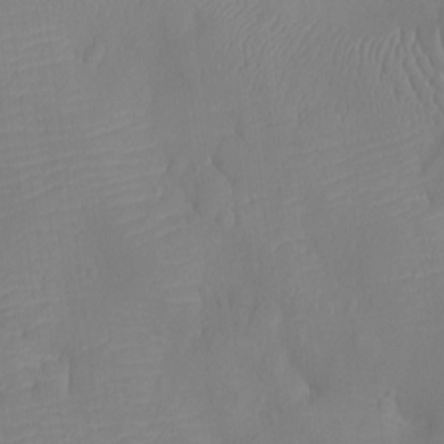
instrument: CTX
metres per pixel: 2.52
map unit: Ht
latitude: -12.7652
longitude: -24.5734
